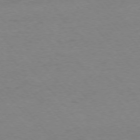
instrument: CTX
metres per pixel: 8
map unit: Ap
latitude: -76.0850
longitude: -88.0822
